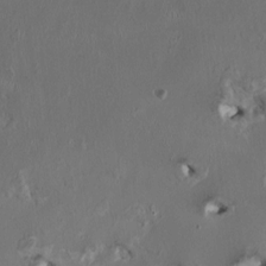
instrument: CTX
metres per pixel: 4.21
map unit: HNhu
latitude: 1.6316
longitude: -4.6301
